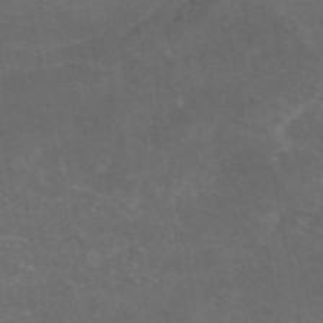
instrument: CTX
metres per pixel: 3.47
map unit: eAb
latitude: 47.1781
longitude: 124.5952
